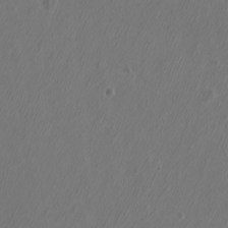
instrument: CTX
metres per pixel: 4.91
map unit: eHh
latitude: -7.1620
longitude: -76.2333
